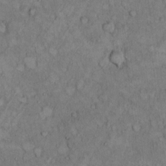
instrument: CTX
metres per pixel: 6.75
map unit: Hto
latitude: 8.5168
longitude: -59.5182
